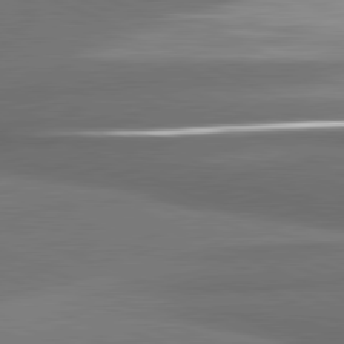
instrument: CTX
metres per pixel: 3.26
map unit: lApd
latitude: 81.5938
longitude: 175.1431
